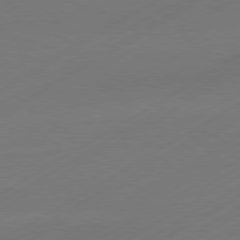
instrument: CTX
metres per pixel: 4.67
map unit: Hpe
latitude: -80.7463
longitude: 14.6708
